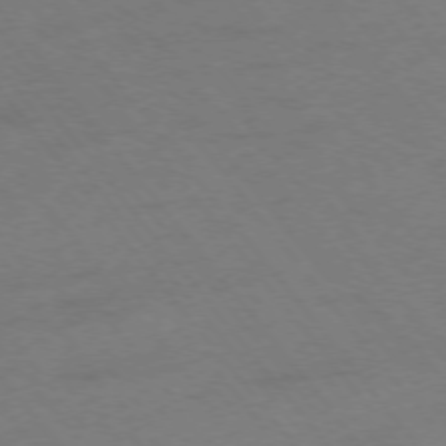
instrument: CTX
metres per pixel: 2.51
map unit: Ap
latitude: -75.7478
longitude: -71.0647
